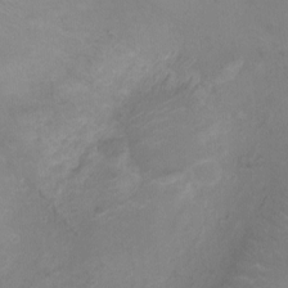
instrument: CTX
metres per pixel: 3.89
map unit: Ht
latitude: -5.2376
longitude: -19.0269
